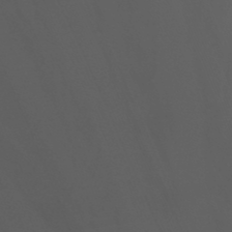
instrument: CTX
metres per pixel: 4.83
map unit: Nhu
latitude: -13.8989
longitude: -53.5938
